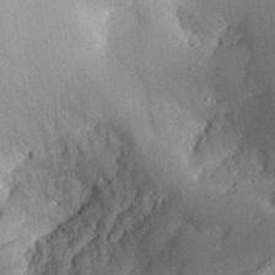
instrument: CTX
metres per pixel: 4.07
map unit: Aa
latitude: 29.6127
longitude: -132.0633
